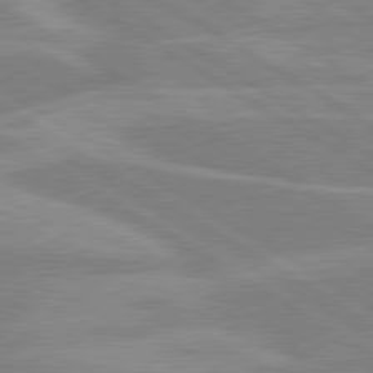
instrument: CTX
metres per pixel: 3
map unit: lApd
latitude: 80.2145
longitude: -122.5546
